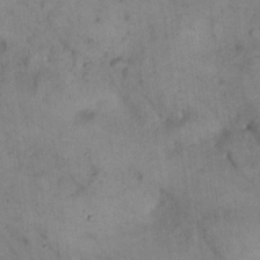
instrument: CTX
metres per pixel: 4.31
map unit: eHh
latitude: 21.1403
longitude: -60.1389
